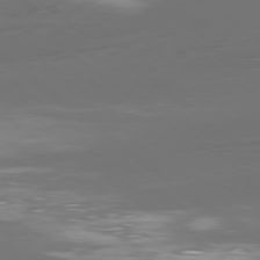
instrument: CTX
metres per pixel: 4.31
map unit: Ap
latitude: -79.4832
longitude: -60.7813
